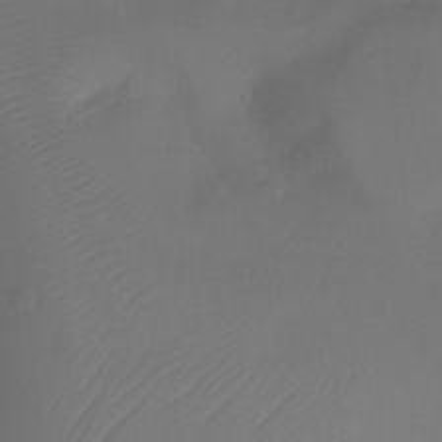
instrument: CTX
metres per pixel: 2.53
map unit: Ht
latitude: -11.7100
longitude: -44.4979
